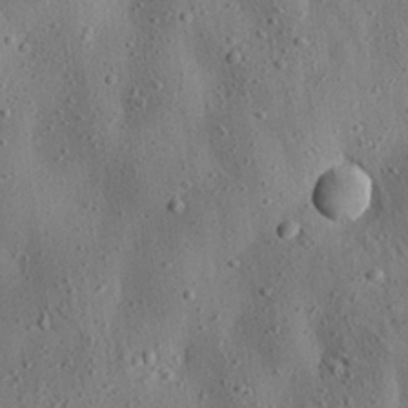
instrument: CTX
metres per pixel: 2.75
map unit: Aa
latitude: 24.0822
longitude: -143.9906
